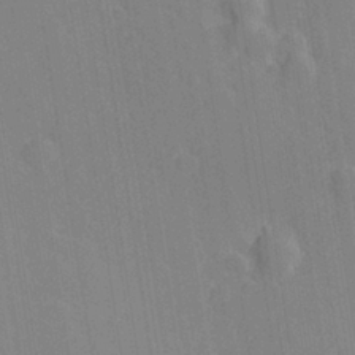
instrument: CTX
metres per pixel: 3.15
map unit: lHvf
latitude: 26.9325
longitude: 143.5777
